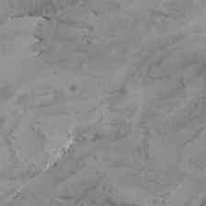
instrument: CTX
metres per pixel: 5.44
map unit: Htu
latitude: -6.1039
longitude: -75.5938
